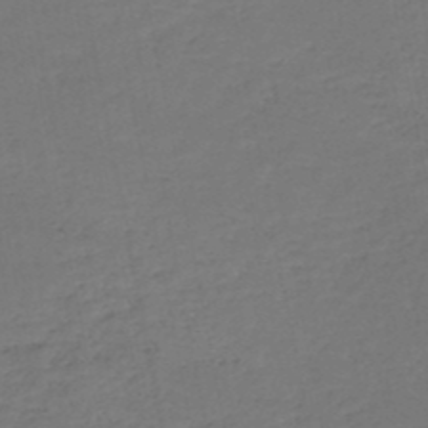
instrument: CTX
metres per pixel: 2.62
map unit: HNb
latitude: -50.0661
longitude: -53.4427
